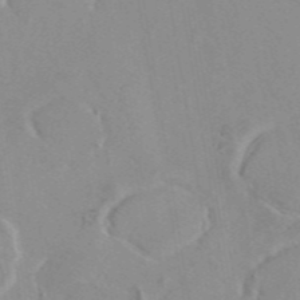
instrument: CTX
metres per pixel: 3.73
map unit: eAb
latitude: 46.0633
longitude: 111.1998
